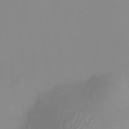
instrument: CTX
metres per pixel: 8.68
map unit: HNhu
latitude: 9.5182
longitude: 10.7274
